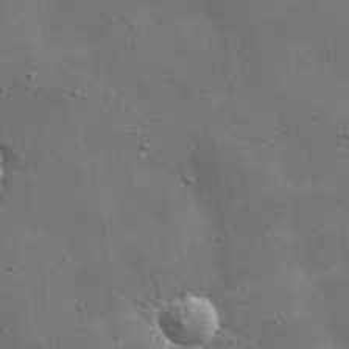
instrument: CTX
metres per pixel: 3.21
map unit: lHvf
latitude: 32.1956
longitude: -92.4979
